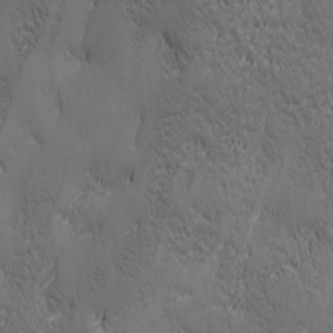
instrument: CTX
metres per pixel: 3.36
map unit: Ave
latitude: 2.0444
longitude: -112.9703
